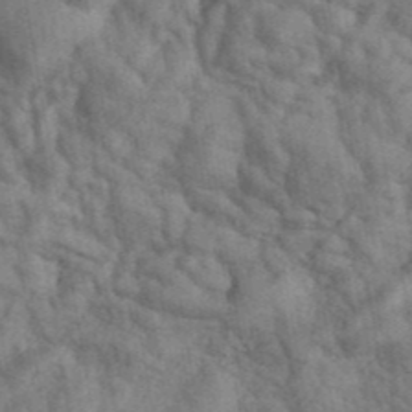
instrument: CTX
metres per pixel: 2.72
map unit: ANa
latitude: 42.6302
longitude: 52.3306
